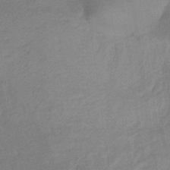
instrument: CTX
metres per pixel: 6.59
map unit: lHb
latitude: -34.9731
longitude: 69.8989
